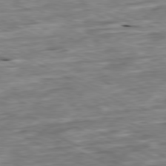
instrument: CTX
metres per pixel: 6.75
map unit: Ap
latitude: -80.7463
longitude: -91.5938
